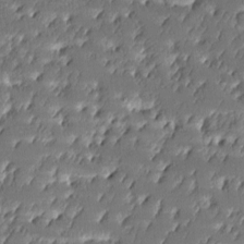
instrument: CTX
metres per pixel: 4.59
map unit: lAa
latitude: -10.5952
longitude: -125.2914
